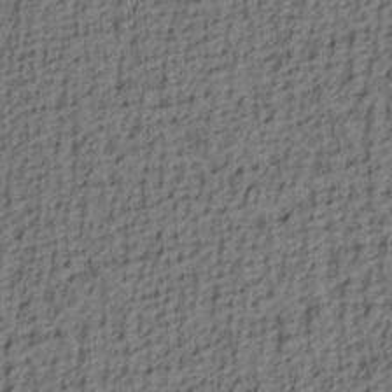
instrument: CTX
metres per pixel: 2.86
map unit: lAa
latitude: 4.4223
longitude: -114.1010
